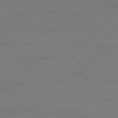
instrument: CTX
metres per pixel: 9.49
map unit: Ap
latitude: -76.2173
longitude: -88.1956
